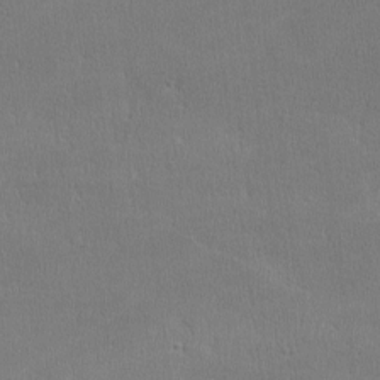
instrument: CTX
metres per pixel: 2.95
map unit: lHvf
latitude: -11.5021
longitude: -101.0836
